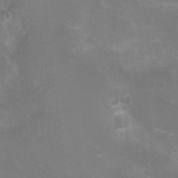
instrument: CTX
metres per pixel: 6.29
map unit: Nhu
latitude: 5.1781
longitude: -17.9150
